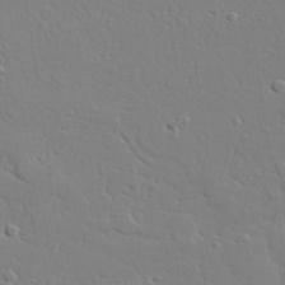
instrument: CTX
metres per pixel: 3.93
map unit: lAvf
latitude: 28.1200
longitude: -108.4223
